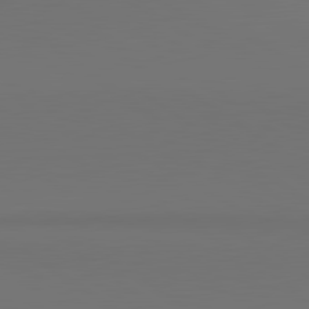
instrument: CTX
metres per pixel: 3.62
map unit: lApd
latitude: 81.0080
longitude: 153.2942
